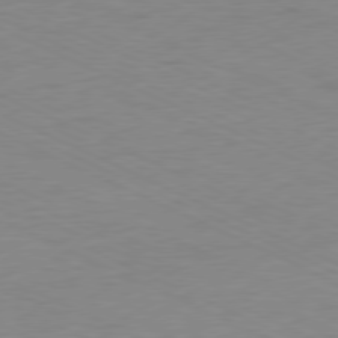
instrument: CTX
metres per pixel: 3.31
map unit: Ap
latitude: -78.4251
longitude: -73.0837
